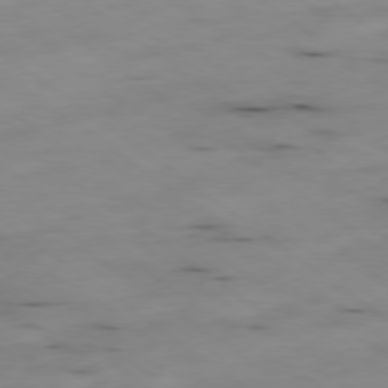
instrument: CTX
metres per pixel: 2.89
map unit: Ap
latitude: -79.4832
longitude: -73.6316
